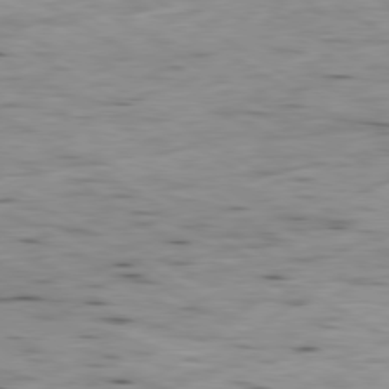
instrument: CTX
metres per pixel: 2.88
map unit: Ap
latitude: -80.4062
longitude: -72.2145
